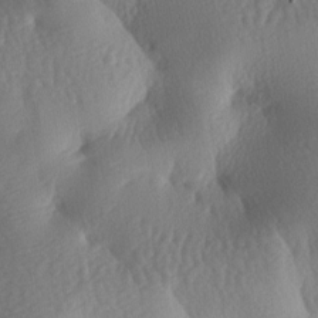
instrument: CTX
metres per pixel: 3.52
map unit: lAa
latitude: -7.8989
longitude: -128.0633
